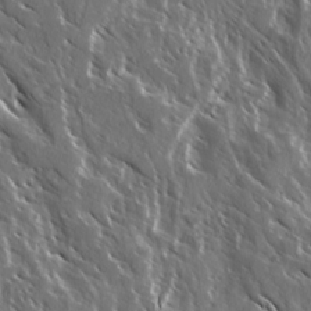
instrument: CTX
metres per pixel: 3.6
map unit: Ave
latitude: 14.8947
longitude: -133.1592
